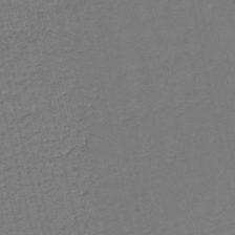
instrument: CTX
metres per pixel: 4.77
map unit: HNb
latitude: -54.3117
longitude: -39.2537
